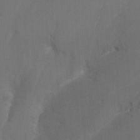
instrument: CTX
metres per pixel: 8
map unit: Nhu
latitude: -8.8597
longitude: -44.1011
